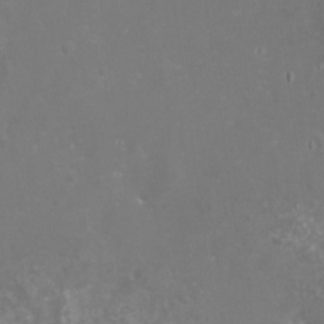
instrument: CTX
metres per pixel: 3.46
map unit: eHh
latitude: -11.4266
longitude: -62.2901
